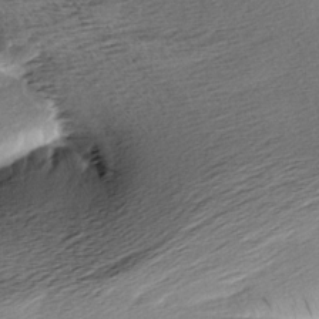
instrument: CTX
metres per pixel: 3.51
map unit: Aa
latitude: 6.2522
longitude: -137.1026
